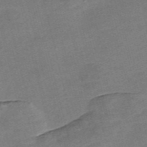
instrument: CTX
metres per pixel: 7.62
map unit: Nve
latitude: -57.1998
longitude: 58.4817
